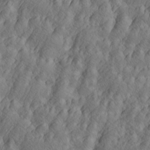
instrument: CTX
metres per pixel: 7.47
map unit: Htu
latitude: -4.9163
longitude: -176.6490
